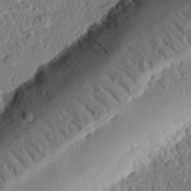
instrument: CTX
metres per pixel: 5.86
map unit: eHh
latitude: 25.1592
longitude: -80.7246
